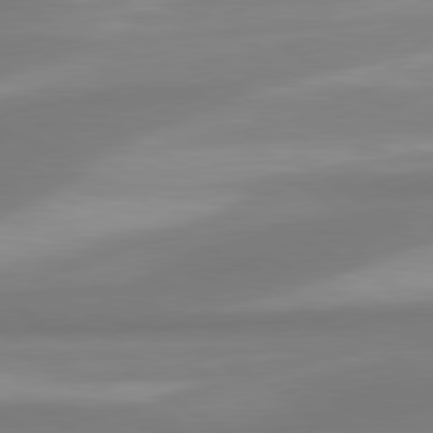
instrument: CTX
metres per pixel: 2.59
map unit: lApd
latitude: 80.4601
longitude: 175.5966
